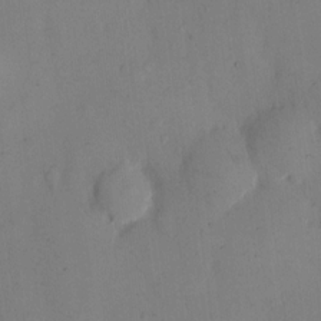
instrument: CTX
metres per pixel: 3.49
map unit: eHh
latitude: 12.6113
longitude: -61.9906
